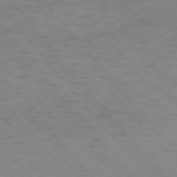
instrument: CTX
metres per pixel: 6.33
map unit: Ap
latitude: -75.6911
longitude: -70.2711
